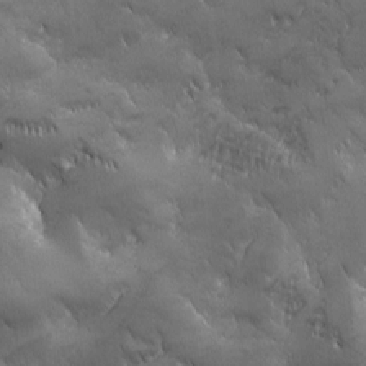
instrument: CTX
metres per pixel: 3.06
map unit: Ave
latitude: -7.5021
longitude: -122.2334
